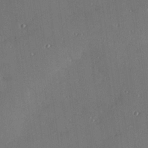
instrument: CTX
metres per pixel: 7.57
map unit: Hve
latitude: 27.3671
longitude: -91.3482
